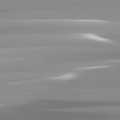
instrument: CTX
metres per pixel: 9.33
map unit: lApd
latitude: 82.1955
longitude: -138.6490
